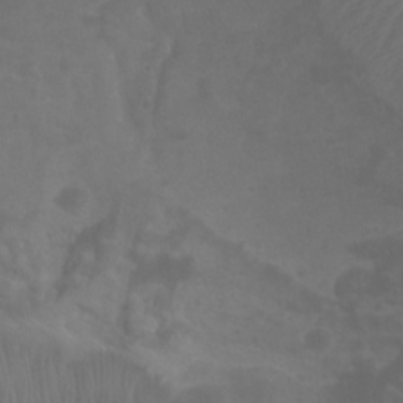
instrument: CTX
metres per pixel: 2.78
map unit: Ht
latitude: 1.8205
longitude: -20.9514
